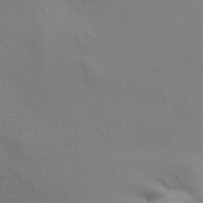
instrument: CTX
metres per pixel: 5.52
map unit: Aa
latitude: 31.7450
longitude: -135.5371
